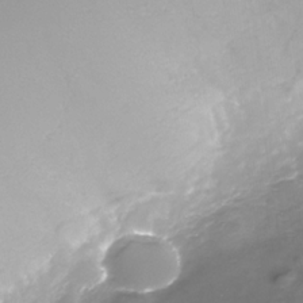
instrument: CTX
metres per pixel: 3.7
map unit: Nhe
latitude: -32.5574
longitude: -88.6869
